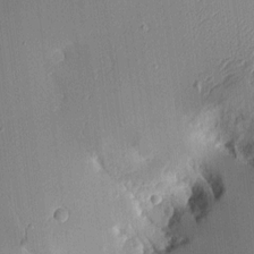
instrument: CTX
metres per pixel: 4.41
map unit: Aa
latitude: 10.4034
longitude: -127.8395
